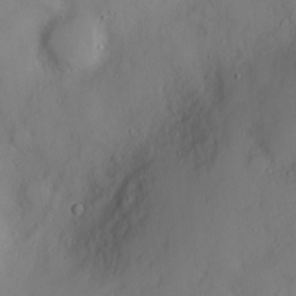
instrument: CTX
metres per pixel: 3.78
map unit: Hve
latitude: -9.0108
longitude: 175.9745
